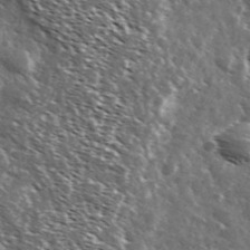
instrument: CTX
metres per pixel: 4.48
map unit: Ave
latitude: 37.2537
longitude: -108.5167
